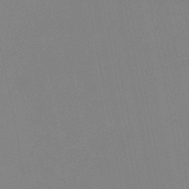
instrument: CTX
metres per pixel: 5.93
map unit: eHb
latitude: -37.2565
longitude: 74.9164
